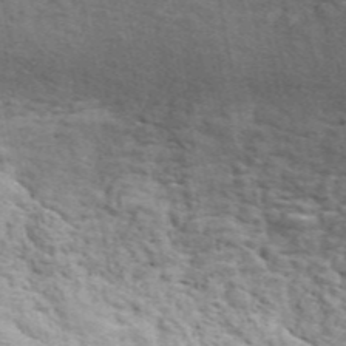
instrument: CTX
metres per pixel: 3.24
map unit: ANa
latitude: 49.6883
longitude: -82.1388
